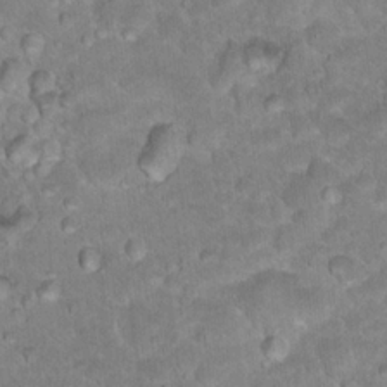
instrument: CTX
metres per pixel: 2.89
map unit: Hto
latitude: 18.5356
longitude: -35.5371
